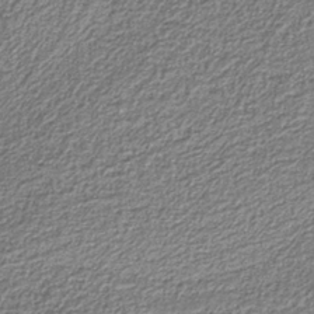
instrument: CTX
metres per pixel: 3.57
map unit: eAb
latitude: -39.3132
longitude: 51.9178
